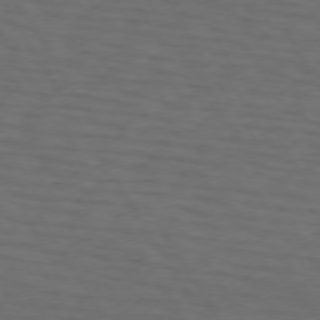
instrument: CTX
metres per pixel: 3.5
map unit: lApd
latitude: 73.0648
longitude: -74.2523
